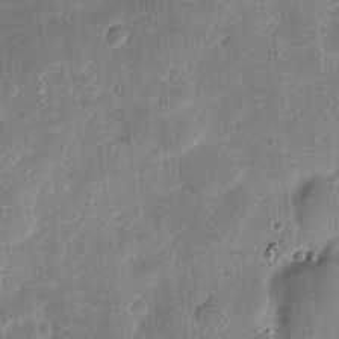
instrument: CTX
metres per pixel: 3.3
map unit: eHh
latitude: 4.4601
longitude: -70.9325
